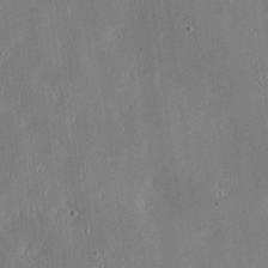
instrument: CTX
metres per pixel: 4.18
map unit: Ave
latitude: 17.6505
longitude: -139.5371
